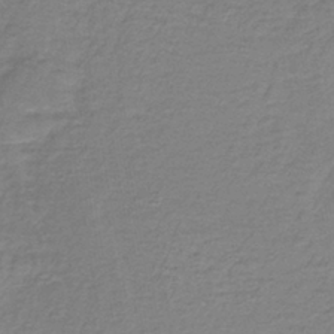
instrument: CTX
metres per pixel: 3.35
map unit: lHb
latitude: -40.5574
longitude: 61.9745
